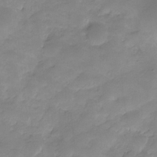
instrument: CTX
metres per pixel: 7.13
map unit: HNhu
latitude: -27.4076
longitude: 75.4077
